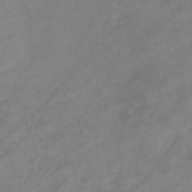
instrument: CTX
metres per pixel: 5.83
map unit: eHb
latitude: -33.5966
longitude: 72.4818
